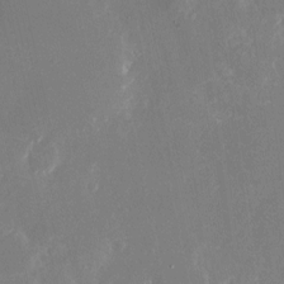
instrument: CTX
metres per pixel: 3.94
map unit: Nhu
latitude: -23.3888
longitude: -72.4601
